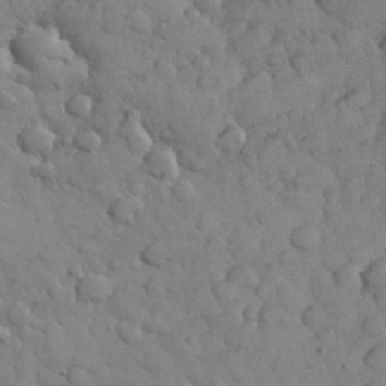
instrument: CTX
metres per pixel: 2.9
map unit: eHh
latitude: 31.1781
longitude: -68.8191
